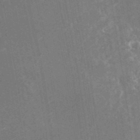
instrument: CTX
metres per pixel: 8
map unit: Nhu
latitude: -25.8233
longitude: -73.2726
